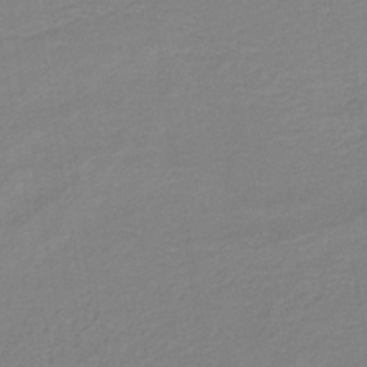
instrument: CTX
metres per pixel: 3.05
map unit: HNb
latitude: -40.9542
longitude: 51.0297
